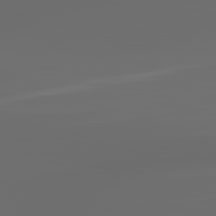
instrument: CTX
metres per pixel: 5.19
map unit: lApd
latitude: 83.5749
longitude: -128.6112
